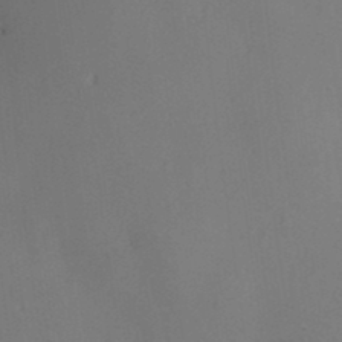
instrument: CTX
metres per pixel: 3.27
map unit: Hve
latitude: -9.3132
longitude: 174.8407
